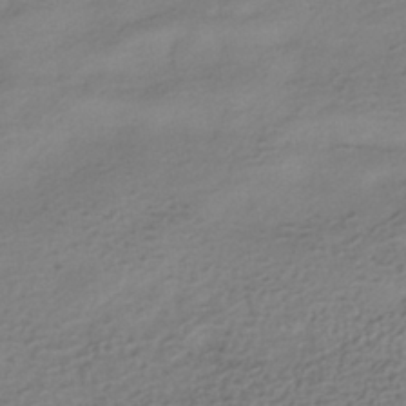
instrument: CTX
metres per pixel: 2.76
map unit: HNhu
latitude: -40.8597
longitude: 95.6910
